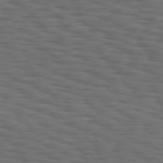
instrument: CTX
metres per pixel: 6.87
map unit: Hpe
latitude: 75.1592
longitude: -133.4804
